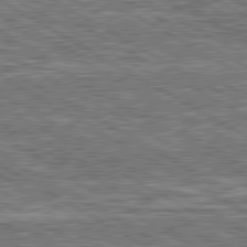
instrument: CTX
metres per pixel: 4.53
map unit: lApd
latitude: 80.5924
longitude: 172.0283
